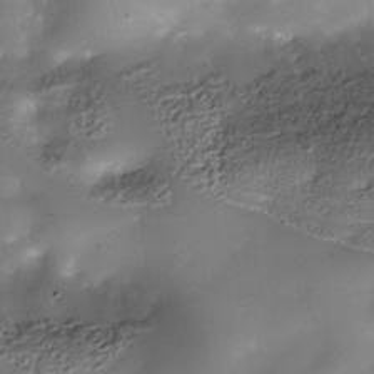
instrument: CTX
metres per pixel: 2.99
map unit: Nhe
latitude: -38.0283
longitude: -119.3670
